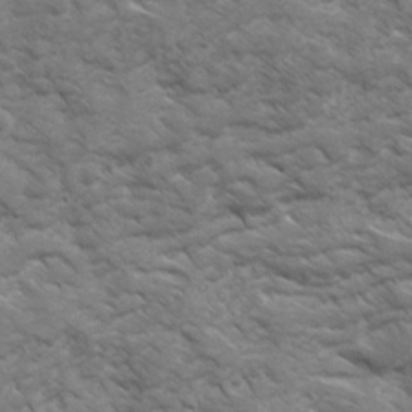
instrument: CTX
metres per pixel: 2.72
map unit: Ave
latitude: 16.8947
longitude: -131.6127
